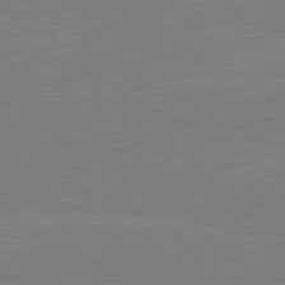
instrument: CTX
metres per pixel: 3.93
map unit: lApd
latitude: 80.4034
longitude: -127.9717
